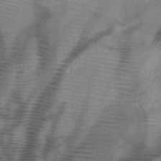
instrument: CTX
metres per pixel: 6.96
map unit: HNb
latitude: -47.8044
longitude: -44.9325
